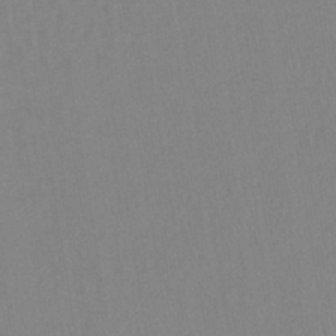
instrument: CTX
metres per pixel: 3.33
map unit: lHb
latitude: -41.5588
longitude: 64.1795
